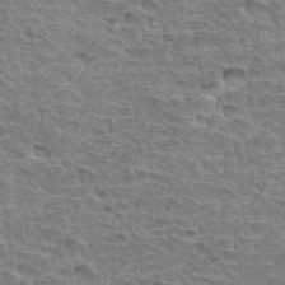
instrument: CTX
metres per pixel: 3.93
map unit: Hto
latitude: 33.4804
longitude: -39.5560
